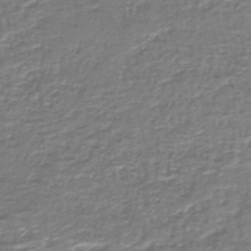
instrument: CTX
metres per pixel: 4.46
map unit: lHb
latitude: -43.8233
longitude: 53.9178
